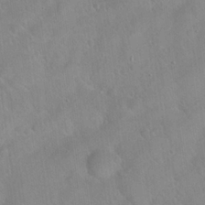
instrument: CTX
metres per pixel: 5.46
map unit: Hto
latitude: 21.5182
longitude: -54.2333
